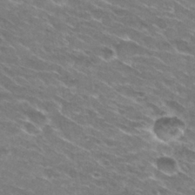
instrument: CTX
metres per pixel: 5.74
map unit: Hto
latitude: 29.8583
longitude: -42.8947
